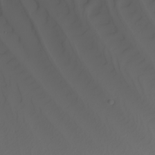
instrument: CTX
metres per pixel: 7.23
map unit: Nhu
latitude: -5.0675
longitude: -93.8394
